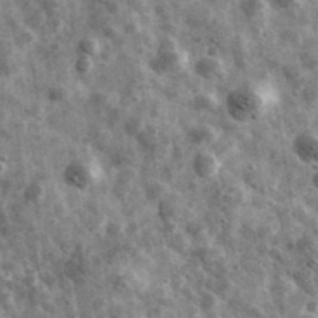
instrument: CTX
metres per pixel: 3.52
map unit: Ave
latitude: 42.1956
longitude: -107.7072
